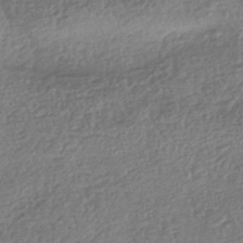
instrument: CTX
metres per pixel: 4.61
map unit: HNhu
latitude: -42.4440
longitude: 98.3306
